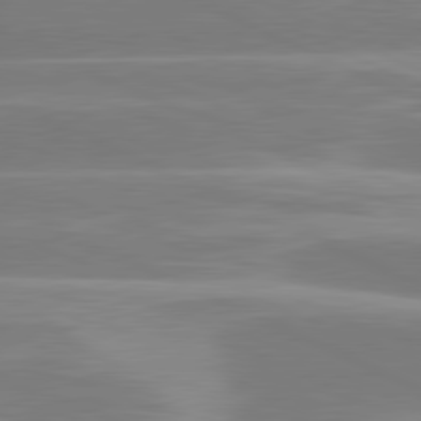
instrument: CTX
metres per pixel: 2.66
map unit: lApd
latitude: 81.1781
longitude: -131.1215
